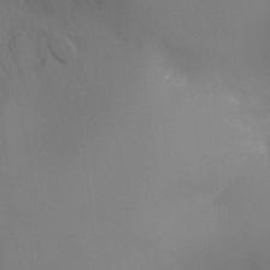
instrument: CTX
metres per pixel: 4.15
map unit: Ht
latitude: -8.9164
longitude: -24.4978
